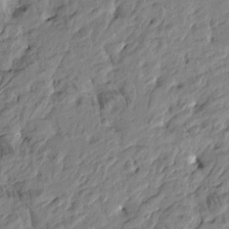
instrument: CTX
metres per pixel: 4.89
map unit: Htu
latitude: -3.7288
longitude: 178.5951
